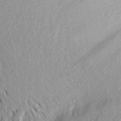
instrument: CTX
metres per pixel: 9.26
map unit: Aa
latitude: 22.2145
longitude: -145.0836
